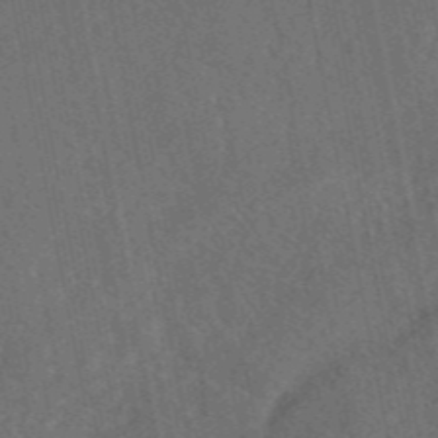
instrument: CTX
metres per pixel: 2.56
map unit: eAb
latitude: 46.2334
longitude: 108.5007
